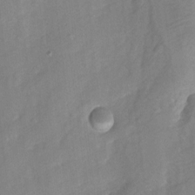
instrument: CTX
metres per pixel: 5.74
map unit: Hto
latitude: 7.2348
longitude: -36.2145
